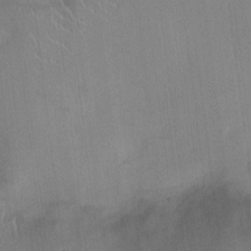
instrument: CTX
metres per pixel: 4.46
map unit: Ht
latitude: -4.2739
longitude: -16.7057
